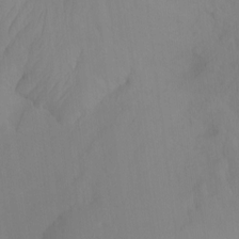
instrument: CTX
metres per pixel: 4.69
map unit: Ht
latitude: -15.6344
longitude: -43.1970
